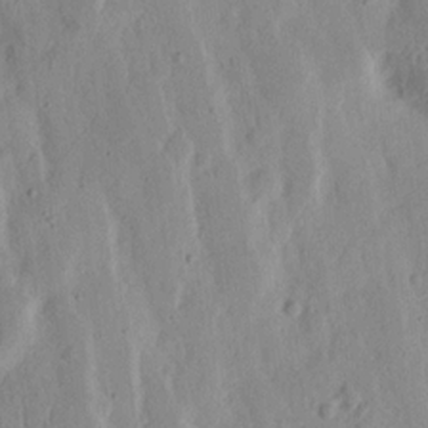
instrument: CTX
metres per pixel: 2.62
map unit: Nhu
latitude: 16.3278
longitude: -73.6883
